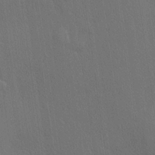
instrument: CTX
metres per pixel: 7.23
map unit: lHvf
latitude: 19.9906
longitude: 141.7477
